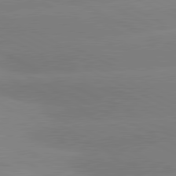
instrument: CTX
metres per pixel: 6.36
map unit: lApd
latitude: 80.9892
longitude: -151.9150
